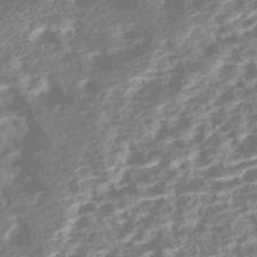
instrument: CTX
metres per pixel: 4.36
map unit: Nhe
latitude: -46.4062
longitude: 152.0850
